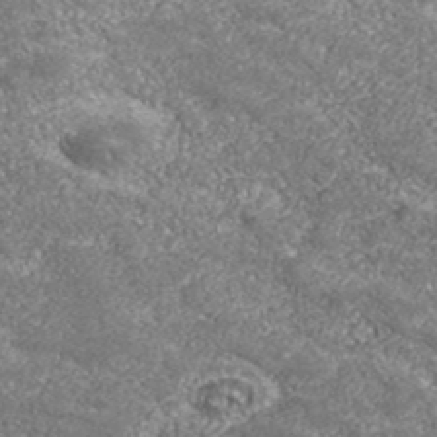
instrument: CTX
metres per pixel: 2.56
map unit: eHh
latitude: 43.1403
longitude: -89.9717
